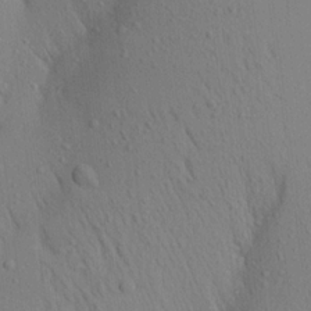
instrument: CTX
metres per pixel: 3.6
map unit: Aa
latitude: 18.4790
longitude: -149.0458
